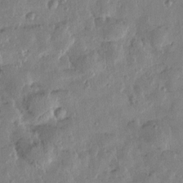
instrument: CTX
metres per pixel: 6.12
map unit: Htu
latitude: 1.2537
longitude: -177.9717
